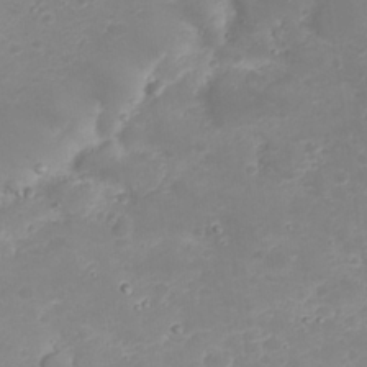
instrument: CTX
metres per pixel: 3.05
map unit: Nhu
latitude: 23.2537
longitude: -61.2159
